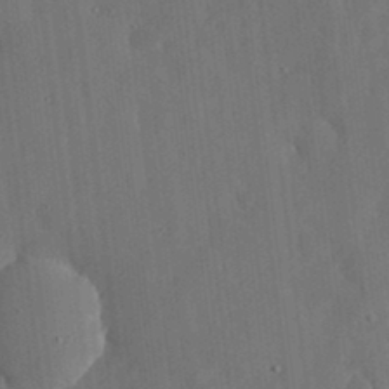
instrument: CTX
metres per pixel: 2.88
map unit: lHvf
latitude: 19.3481
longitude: -113.3670
